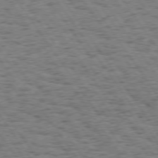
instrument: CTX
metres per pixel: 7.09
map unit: Hpe
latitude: 74.0822
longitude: -134.5168
